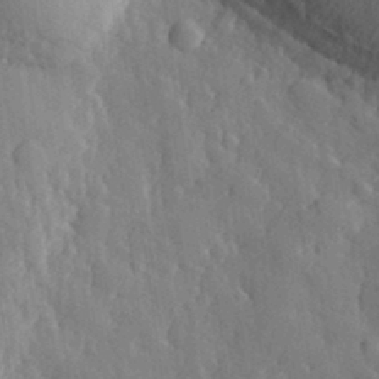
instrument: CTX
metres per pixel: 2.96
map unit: eHh
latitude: 31.9339
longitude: -80.1956
